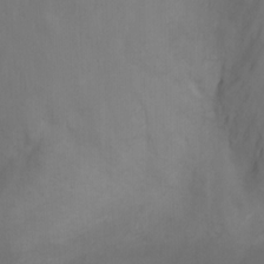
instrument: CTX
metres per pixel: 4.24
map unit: Htu
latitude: -6.5007
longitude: -68.7813
